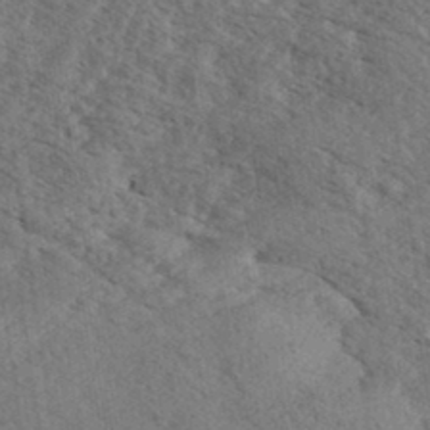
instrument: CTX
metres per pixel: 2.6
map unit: eHh
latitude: 35.7449
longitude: -139.7827
